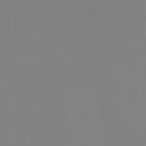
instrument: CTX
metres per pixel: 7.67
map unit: HNhu
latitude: 7.9339
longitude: 11.7289
